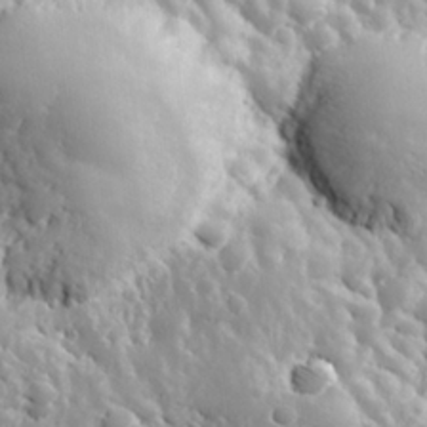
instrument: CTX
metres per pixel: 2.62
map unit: Hve
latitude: 24.7057
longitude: 146.0283
